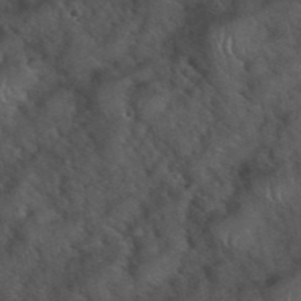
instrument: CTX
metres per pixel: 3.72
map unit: eHh
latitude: 39.8205
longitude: -56.6490
